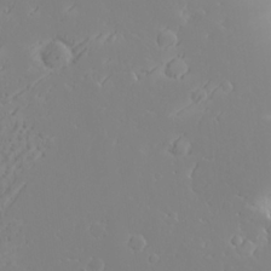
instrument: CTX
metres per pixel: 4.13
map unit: Aa
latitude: 23.6127
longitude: -126.9136
